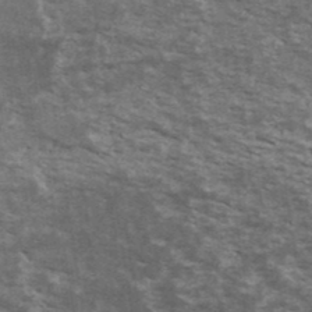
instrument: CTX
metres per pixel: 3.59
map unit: Ave
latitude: 40.5356
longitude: -110.1200
